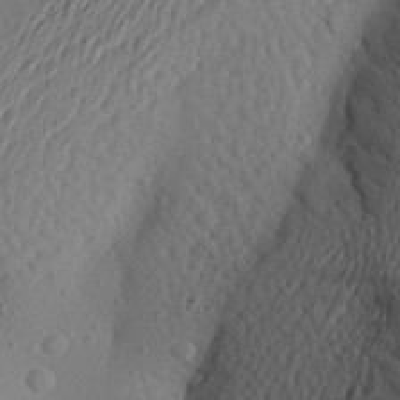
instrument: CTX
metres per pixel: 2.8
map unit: Aa
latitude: 23.3482
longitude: -145.1214
